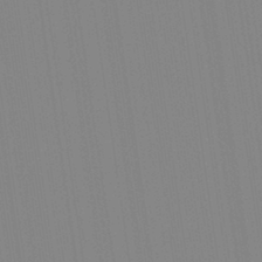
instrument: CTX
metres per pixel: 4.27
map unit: Aa
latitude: 32.9703
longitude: -142.6869
